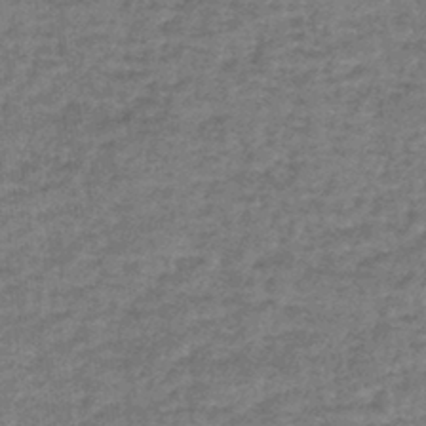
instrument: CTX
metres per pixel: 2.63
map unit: lHb
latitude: -43.8800
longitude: 66.3873
